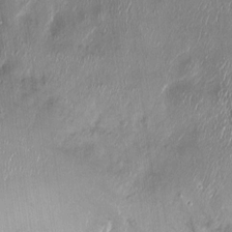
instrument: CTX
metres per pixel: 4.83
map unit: Ht
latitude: -14.7652
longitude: -41.7638
